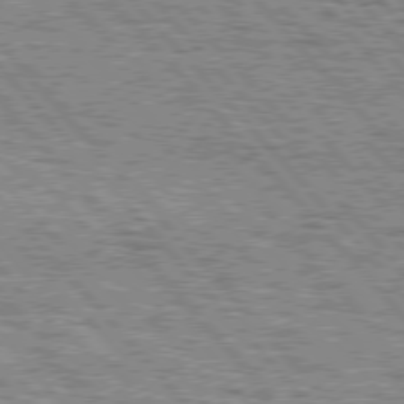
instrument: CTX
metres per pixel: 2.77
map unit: lApd
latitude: 77.0836
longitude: -71.3104
